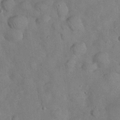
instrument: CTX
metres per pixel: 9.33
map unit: Nhu
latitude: 27.7828
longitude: -70.1956
